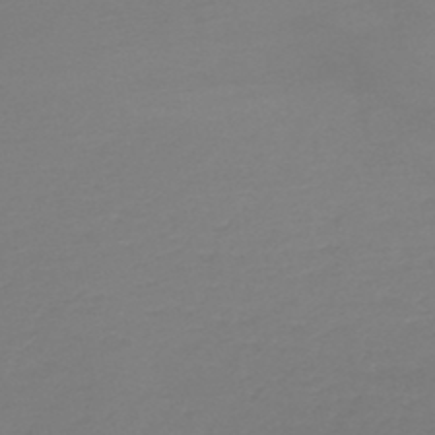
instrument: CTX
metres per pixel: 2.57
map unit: lHb
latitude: -45.2565
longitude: 64.0661
